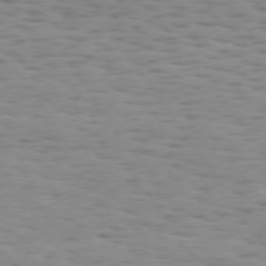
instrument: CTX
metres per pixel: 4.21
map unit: Hpe
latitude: 73.4049
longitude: -132.7813
